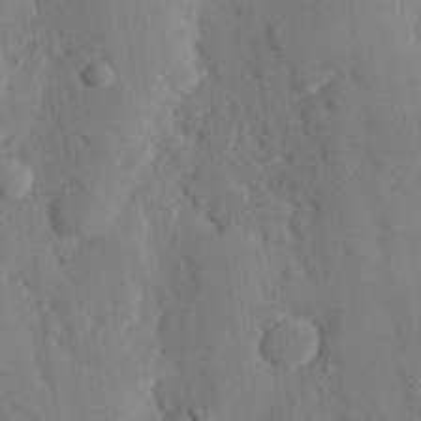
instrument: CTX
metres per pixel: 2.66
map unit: eHh
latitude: 28.1200
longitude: -80.1389
